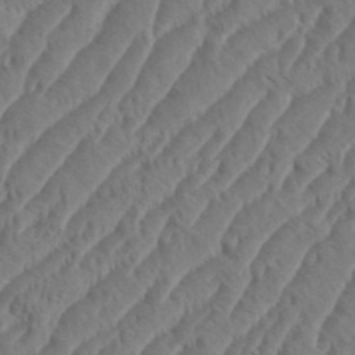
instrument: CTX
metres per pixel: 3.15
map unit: eHh
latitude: 36.7058
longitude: -137.8017
